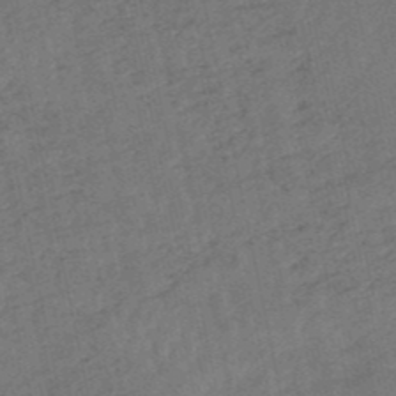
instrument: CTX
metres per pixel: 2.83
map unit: lHb
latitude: -50.4062
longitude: 80.6519
